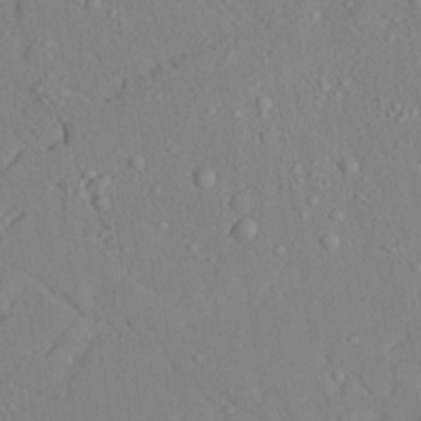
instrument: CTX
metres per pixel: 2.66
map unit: Aa
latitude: 24.5356
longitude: -132.4601
